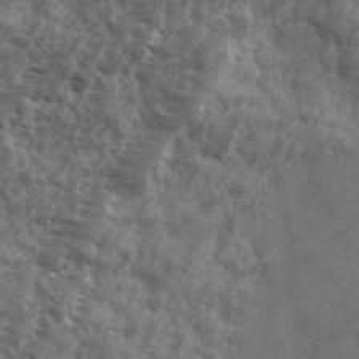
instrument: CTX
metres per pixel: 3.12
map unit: Ave
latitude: 17.7828
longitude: -131.8395
